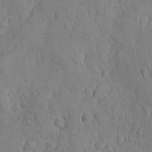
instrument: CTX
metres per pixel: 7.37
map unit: Ave
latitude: -7.5966
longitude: -118.3278
